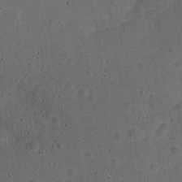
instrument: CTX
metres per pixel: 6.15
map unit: Nve
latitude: -25.2565
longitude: 107.6155
